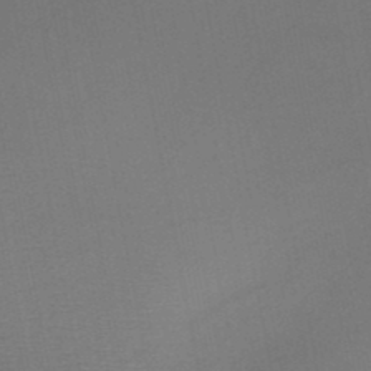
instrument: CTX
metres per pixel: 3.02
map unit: HNb
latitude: -47.2187
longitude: -40.2522
